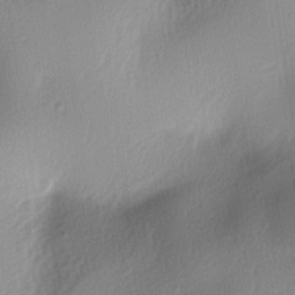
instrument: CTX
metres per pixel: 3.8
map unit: lAa
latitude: -5.9367
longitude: -123.6883
